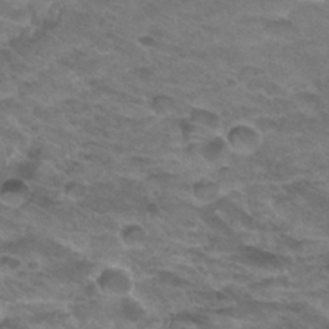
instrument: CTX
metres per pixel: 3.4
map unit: Hto
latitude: 32.7246
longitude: -47.2915
